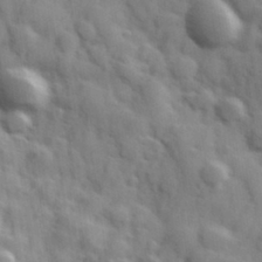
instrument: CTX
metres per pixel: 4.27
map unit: Hve
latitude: 31.4049
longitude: 150.7841
